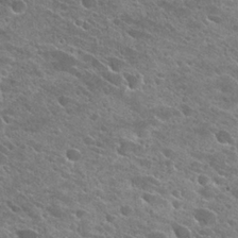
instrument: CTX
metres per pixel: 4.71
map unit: Hto
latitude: 25.6693
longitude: -40.8946
